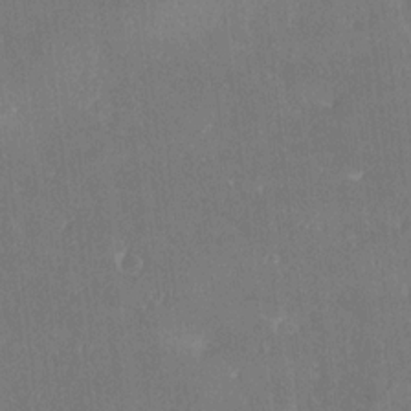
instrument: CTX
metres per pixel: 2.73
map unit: Ave
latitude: 18.9891
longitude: -137.4805
